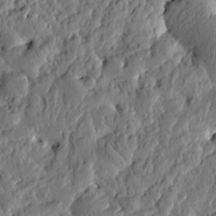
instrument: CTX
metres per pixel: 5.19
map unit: Htu
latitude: -1.6722
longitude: -179.8962
